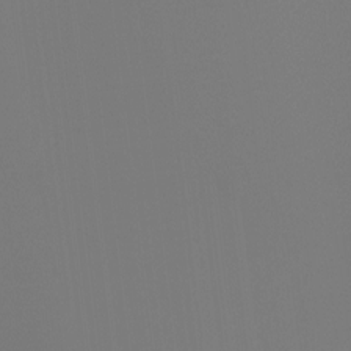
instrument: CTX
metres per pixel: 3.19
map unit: Ht
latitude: -4.3684
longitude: -61.4237
